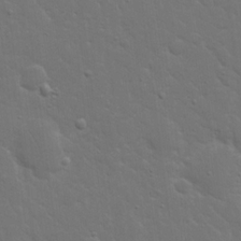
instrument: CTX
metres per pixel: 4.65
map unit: eHh
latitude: 19.8394
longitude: -63.1026
